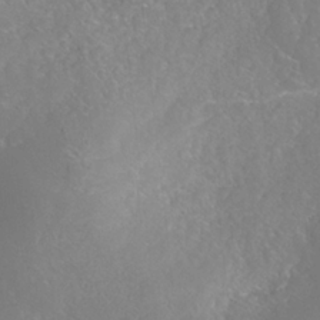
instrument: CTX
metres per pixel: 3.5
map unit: HNhu
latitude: -36.0283
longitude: 33.0487
